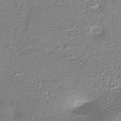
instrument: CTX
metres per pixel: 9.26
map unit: HNhu
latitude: -40.0283
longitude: 94.7274
